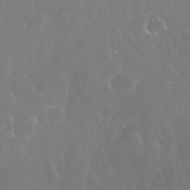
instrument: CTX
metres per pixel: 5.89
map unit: eHh
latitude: 35.7449
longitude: -58.9514
